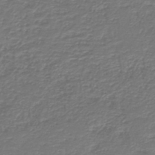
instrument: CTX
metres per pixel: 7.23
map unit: HNb
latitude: -43.2564
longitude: 50.3117
